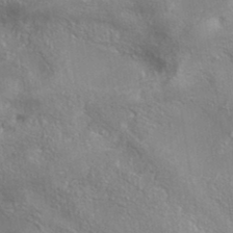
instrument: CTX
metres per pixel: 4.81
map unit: eAb
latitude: 35.0080
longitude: 111.4832
